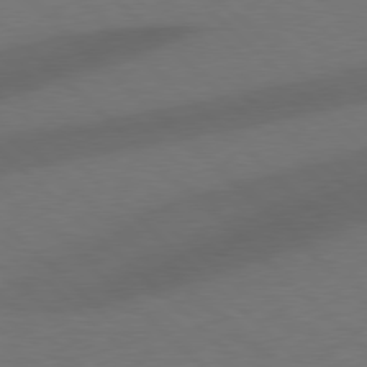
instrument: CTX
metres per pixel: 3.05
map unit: Hpe
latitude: 77.8772
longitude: -149.7072
